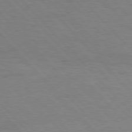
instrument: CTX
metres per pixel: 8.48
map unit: Hpe
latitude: 76.8947
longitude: -154.1956
